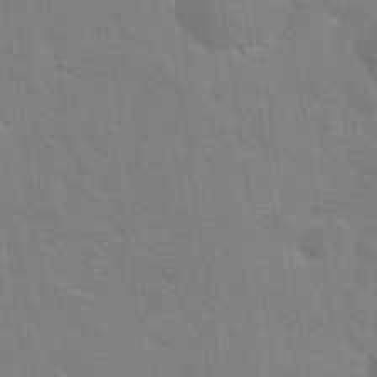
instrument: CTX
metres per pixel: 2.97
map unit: Hto
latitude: 34.3656
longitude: -51.5938
